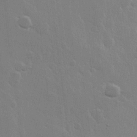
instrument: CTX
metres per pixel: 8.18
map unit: Hve
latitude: 22.4601
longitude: 148.7841
